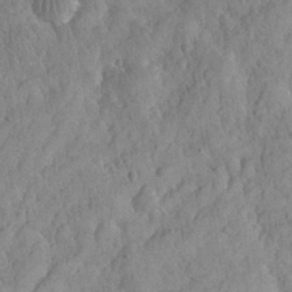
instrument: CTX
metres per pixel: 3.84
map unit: eHh
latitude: 31.4616
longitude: -66.9513
